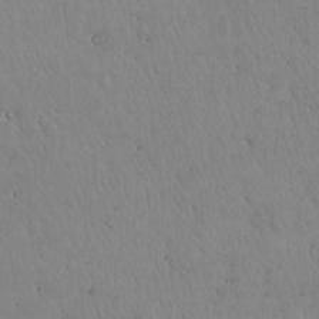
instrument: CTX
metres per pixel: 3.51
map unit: Hto
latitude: 17.4615
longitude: -59.1403
